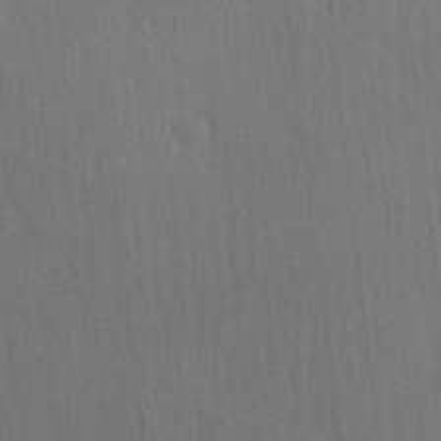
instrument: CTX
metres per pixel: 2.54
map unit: Ave
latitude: 22.6490
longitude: -136.4223
